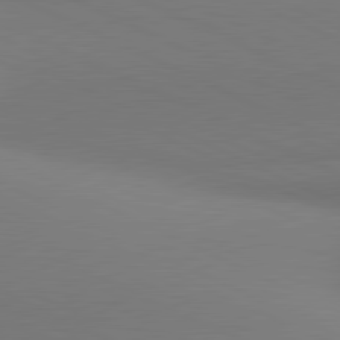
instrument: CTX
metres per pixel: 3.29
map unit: lApd
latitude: 81.1781
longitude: 144.5385
